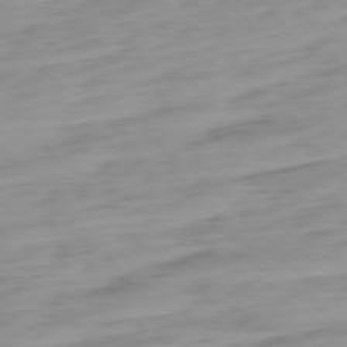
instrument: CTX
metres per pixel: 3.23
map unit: Ap
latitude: -78.8219
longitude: -65.6883
